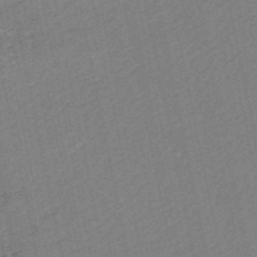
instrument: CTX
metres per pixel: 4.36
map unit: HNb
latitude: -48.9731
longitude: 59.3509
